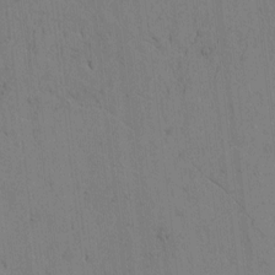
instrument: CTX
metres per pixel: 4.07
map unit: Htu
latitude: -3.4643
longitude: 170.4629
